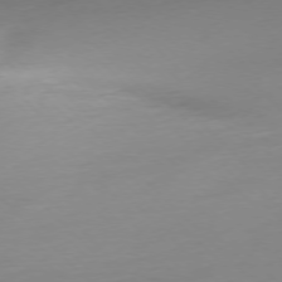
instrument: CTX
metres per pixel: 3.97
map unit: Ap
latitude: -77.2187
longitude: -68.3656
